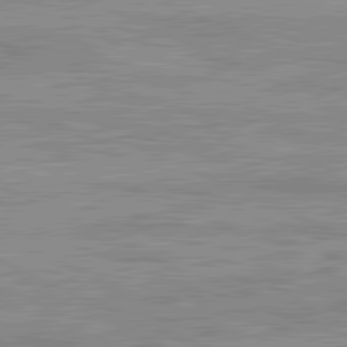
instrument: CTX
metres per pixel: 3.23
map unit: lApd
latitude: 81.7072
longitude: -167.5938
